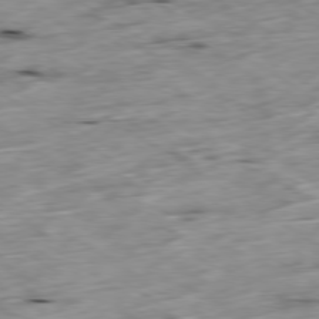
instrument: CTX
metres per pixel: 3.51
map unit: Ap
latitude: -79.7099
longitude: -89.0648
